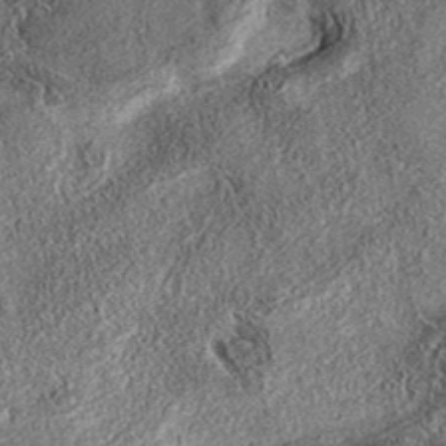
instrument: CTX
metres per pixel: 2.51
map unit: eAb
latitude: 37.2159
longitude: 107.0675
